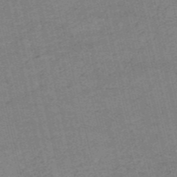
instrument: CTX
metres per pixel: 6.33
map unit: HNb
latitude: -53.2565
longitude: -40.7435
